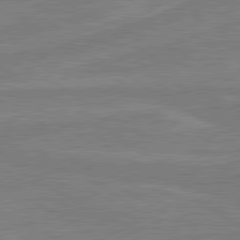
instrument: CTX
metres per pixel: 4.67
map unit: lApd
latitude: 80.3278
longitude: -175.8017
